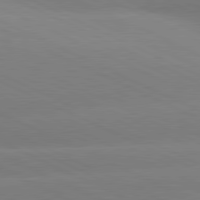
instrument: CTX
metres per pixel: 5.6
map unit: lApd
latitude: 81.1781
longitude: -155.0269
